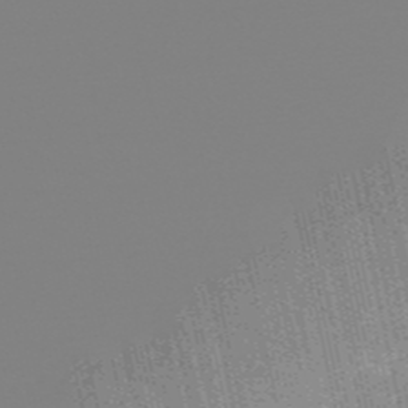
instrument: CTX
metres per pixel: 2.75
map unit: HNb
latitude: -52.7085
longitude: -38.5357
